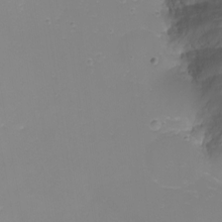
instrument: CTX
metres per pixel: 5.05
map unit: Nhu
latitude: -8.6518
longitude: -81.2537
